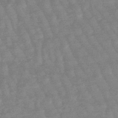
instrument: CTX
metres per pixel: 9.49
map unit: lHb
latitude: -48.0094
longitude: 81.4833
